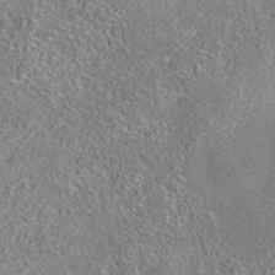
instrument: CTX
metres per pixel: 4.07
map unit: eAb
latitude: 35.7260
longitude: 113.1242
